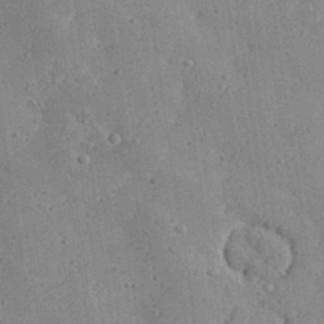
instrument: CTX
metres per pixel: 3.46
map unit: Aa
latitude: 32.4979
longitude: -133.3860
